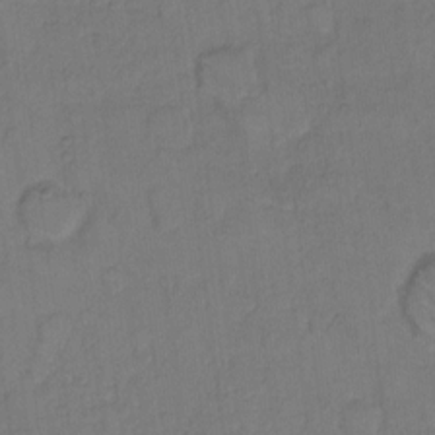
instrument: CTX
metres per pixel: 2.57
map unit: Hto
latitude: 7.3293
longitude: -61.2159
